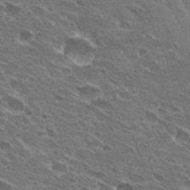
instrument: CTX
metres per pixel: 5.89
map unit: Hto
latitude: 31.5371
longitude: -43.9906
